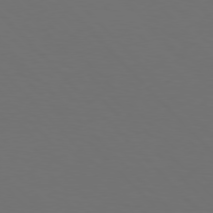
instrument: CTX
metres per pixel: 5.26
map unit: Hpe
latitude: 77.2537
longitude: -167.1781
